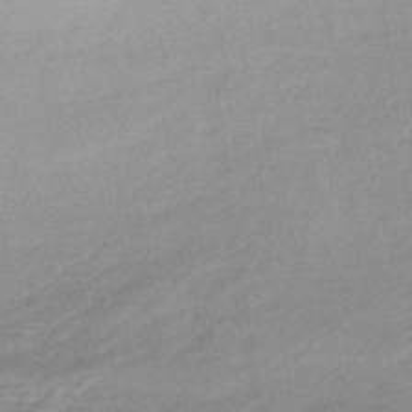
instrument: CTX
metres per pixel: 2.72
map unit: HNhu
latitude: -44.4062
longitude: 90.6708
